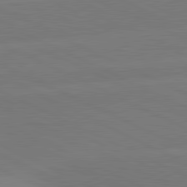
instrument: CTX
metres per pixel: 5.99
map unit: lApd
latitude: 81.4048
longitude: -154.3089
